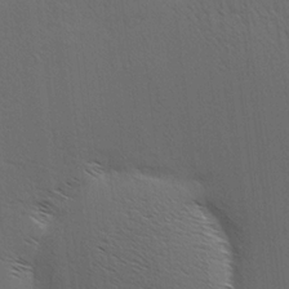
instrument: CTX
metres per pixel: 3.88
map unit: Hve
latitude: 3.8016
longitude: -125.1592
